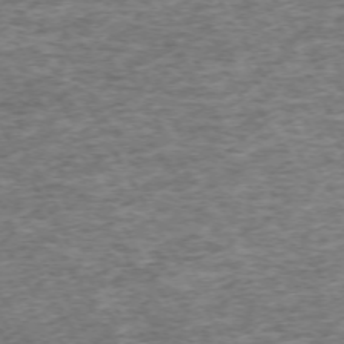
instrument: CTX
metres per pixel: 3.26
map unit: Hpe
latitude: -71.4643
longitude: 13.5210
